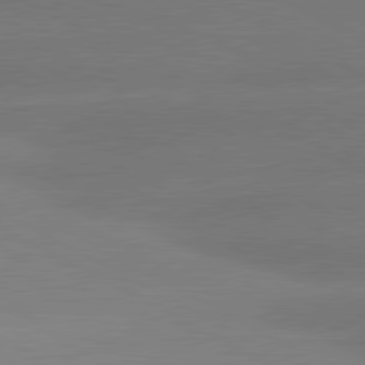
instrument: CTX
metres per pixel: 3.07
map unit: lApd
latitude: 80.8380
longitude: -150.3089
